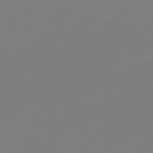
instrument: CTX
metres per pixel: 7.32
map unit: lHb
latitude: -42.5951
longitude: 71.6344
